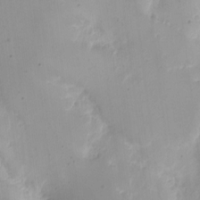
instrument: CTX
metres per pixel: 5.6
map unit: Nhe
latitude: -1.5966
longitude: -59.1781
